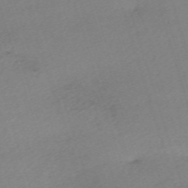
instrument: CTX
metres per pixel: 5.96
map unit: eHh
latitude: -62.0472
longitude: 53.8422
